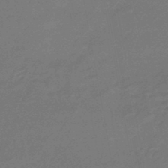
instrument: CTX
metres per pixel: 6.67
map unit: HNhu
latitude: -45.8989
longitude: 90.0661
